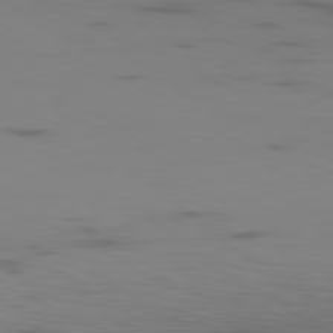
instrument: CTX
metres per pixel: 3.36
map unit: Ap
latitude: -81.0109
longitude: -61.8016
